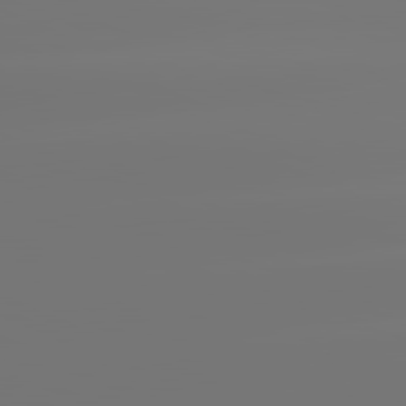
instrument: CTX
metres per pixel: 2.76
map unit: lApd
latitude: 81.6505
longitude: -153.0081
